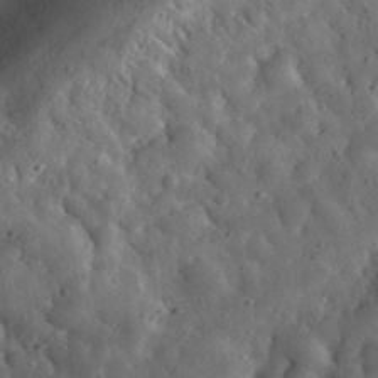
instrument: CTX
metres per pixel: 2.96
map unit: eHh
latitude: 33.4426
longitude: -78.7247
